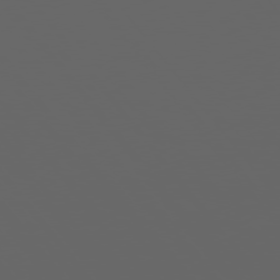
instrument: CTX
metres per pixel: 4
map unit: Hpe
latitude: 75.2915
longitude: -127.1403
